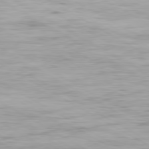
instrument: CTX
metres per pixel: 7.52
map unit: Ap
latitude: -80.2362
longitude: -60.1955
